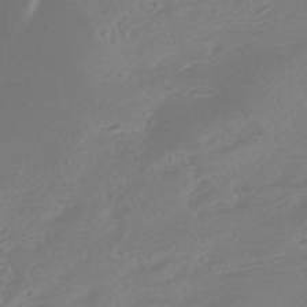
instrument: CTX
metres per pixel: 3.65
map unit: HNhu
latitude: -42.6140
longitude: 92.3873
